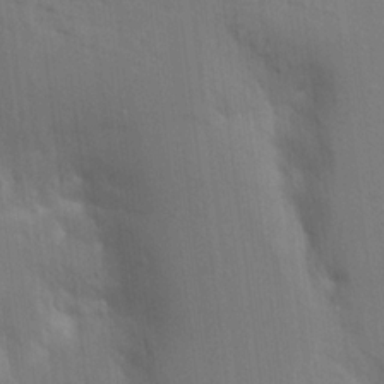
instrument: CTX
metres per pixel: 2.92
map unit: Aa
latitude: 16.0444
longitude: -148.7813
